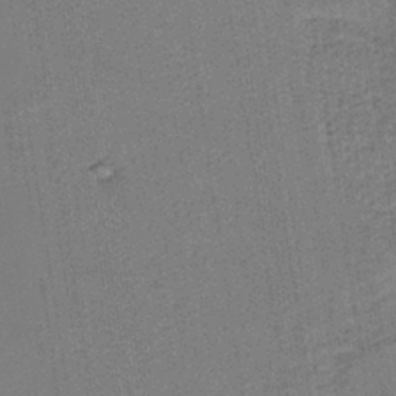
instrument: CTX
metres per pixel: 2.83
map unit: HNb
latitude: -39.0298
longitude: 50.1795
